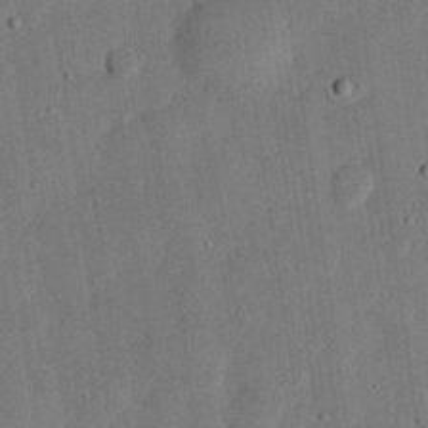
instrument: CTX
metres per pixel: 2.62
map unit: eHh
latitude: 27.5182
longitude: -82.5356
